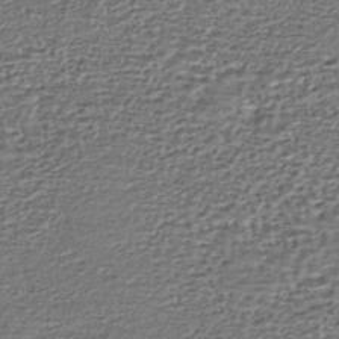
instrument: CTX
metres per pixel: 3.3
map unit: HNhu
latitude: -45.4077
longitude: 106.1606
